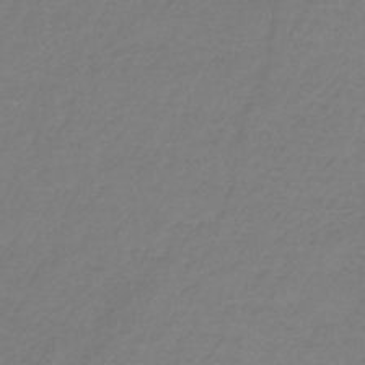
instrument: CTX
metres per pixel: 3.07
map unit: HNb
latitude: -33.5210
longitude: 61.1431
